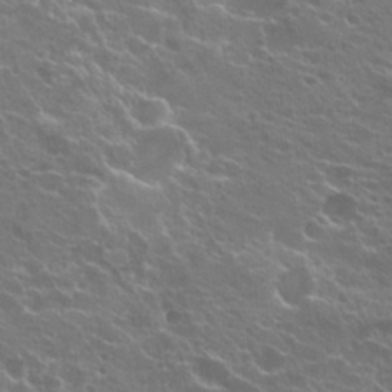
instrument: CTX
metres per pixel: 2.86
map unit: Hto
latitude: 22.1767
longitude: -40.3656
